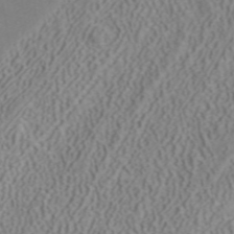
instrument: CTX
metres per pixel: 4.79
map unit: ANa
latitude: 41.1970
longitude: 34.4818
